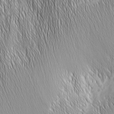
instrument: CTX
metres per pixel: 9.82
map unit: Nhu
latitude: -5.4643
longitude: -150.2522
